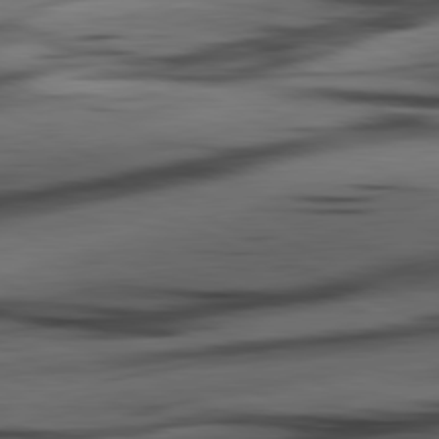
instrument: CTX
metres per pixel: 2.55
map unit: lApd
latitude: 80.8947
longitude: -84.9514
